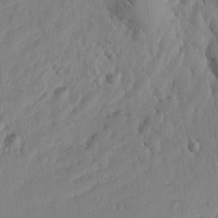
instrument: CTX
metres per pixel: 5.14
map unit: Htu
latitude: 1.9906
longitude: -177.8205
